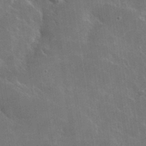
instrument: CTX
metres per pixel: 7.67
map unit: lHvf
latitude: 36.3467
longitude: -92.2711
